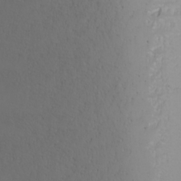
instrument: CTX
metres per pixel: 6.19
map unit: Nhu
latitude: -4.4062
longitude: -90.4979
